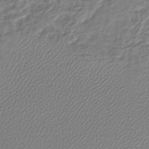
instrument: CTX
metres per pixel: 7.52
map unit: lHb
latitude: -45.5777
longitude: 71.3699
